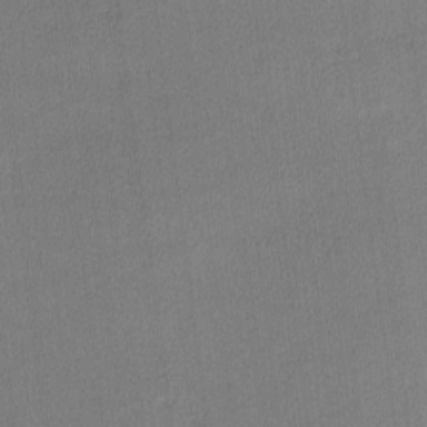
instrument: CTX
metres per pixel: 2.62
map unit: lHvf
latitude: -11.6344
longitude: -99.2914
